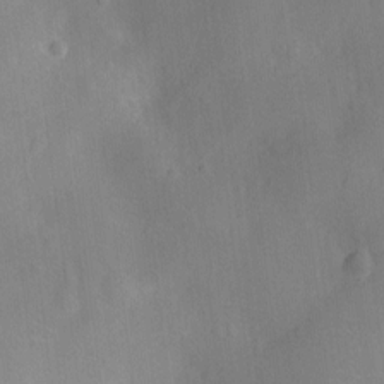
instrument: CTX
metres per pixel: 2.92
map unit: Ht
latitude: -11.3132
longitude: -24.7624
